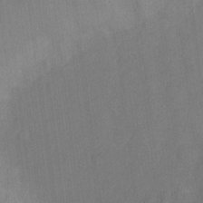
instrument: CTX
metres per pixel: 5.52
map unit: Nhu
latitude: -13.6533
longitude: -24.1577
